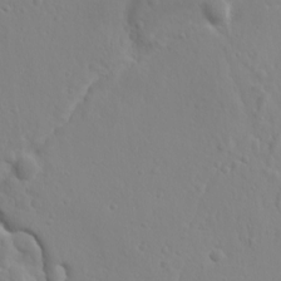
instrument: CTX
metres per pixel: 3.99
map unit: Ave
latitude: 18.1389
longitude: -133.2726
